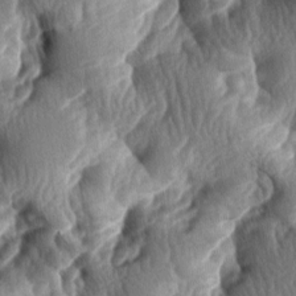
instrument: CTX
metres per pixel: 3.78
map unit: lAa
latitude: -7.5588
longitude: -126.8191
